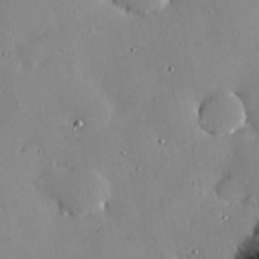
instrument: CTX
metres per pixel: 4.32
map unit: eHh
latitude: 23.8583
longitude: -90.4601
